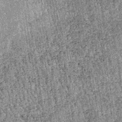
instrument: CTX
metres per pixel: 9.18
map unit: lHb
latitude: -37.1998
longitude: 67.2754
